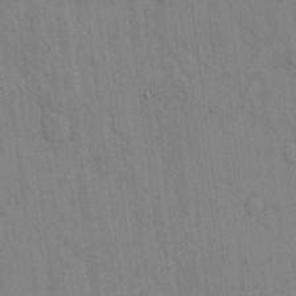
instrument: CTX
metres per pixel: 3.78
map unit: Hto
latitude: 13.4238
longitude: -61.1403
